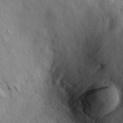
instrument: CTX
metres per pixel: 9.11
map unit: eHh
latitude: 30.2523
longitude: -74.1956
